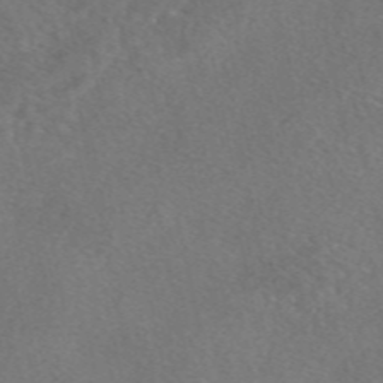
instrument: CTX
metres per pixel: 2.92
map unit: eAb
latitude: 48.4979
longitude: 108.6329
